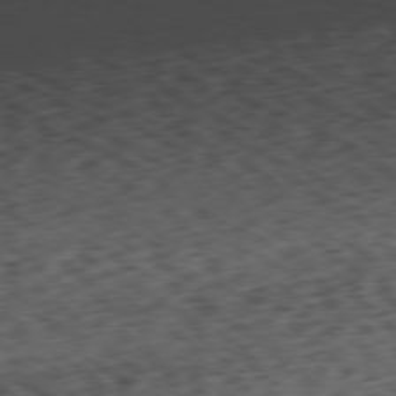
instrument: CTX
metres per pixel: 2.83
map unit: Ap
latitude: -79.0864
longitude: -77.7071
